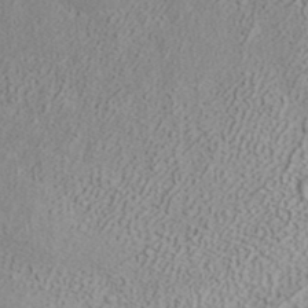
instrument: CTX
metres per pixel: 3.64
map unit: ANa
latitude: 38.6112
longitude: 20.7274
